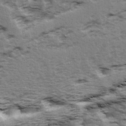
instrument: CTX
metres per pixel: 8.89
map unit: Ave
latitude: 14.8947
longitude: -104.6869
